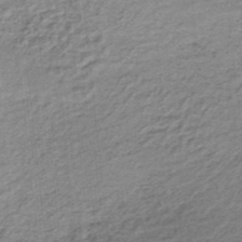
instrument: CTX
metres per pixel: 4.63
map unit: lHb
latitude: -36.5007
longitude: 60.8786
